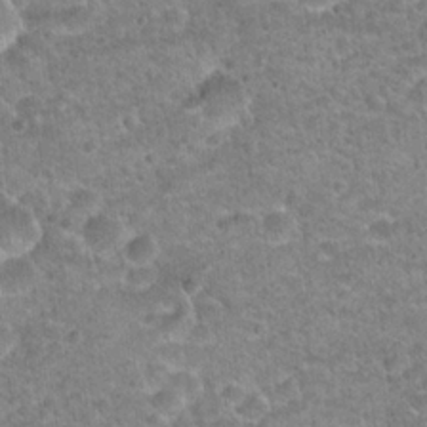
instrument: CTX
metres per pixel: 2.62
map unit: Hto
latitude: 21.2726
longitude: -49.5938
